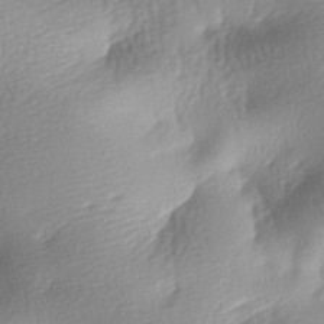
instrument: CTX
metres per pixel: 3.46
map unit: lAa
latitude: -8.0283
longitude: -127.3671
